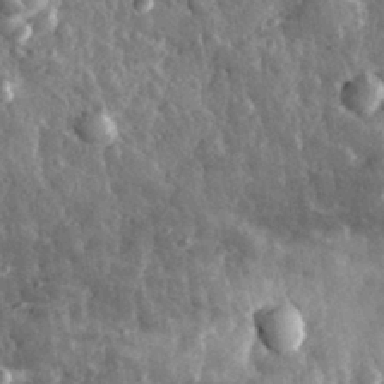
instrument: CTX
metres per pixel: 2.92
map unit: eHh
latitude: 32.4790
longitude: -79.1403
